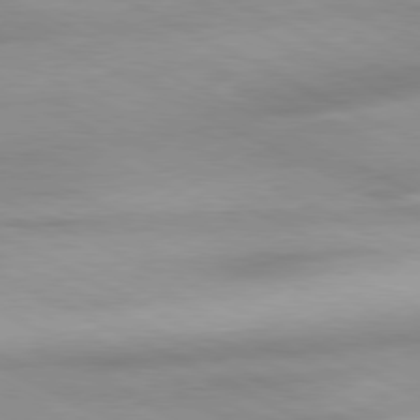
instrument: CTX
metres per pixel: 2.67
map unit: Ap
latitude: -81.1053
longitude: -92.3845
